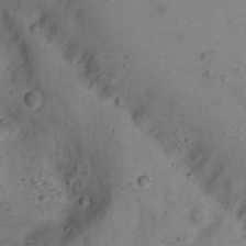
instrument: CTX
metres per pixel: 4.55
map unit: eHh
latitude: 22.7057
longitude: -70.5168
